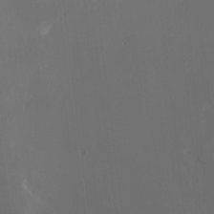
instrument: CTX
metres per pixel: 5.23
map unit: HNhu
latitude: 1.4804
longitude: 1.1243
